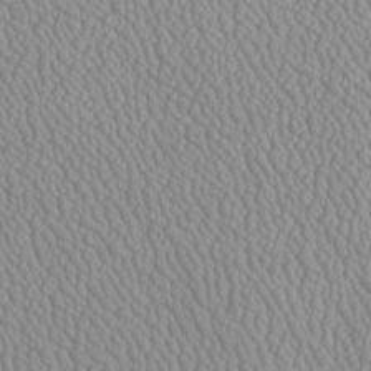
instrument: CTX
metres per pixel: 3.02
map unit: Htu
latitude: -6.6329
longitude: 156.0850
